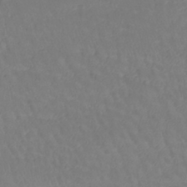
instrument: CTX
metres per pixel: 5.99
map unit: lHb
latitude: -42.4440
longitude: 71.8422
